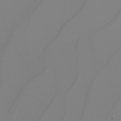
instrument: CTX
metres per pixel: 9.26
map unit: Nhu
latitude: -5.4265
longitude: -93.1214
